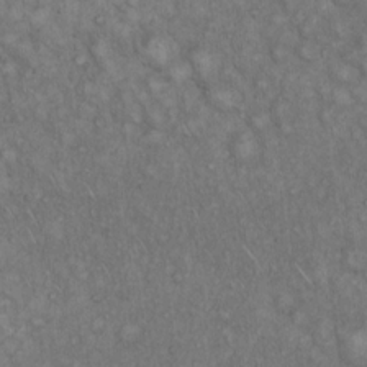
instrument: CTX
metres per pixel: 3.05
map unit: Hto
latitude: 15.3671
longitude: -56.6112
